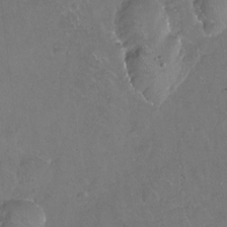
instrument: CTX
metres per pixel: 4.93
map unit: Hto
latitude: -13.9367
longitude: -41.9717
